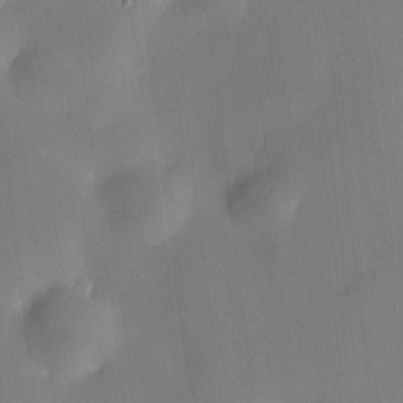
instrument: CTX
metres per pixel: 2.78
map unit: HNhu
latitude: 9.5938
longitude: 10.2740
